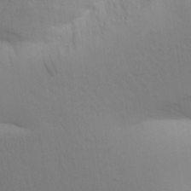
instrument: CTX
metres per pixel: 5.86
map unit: Aa
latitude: 28.4223
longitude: -144.6301
